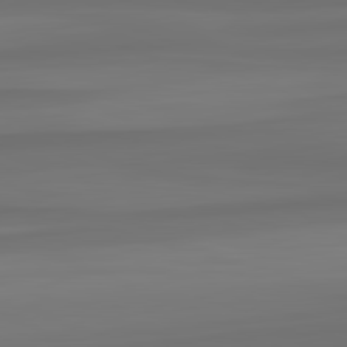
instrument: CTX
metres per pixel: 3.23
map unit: lApd
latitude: 82.4223
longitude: -174.1011
